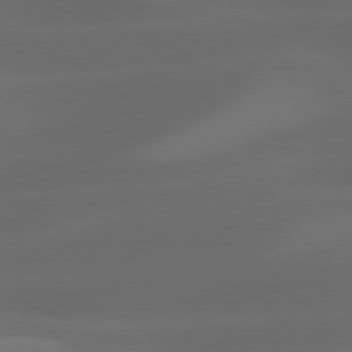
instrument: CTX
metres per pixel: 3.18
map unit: lApd
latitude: 81.1970
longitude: 122.7275
